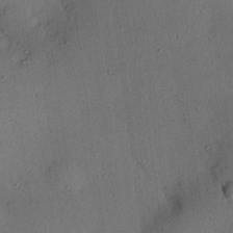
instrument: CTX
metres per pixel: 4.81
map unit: eHh
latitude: 25.6504
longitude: -75.6127
